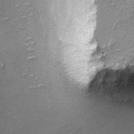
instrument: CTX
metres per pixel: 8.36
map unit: lHvf
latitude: -12.7652
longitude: -102.7435
